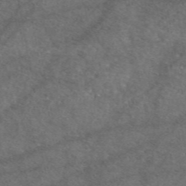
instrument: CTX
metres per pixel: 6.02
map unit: eAb
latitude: 47.6694
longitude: 110.7085
